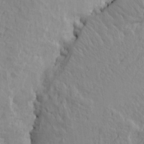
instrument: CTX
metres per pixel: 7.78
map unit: Htu
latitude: -1.7856
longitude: -175.5938
